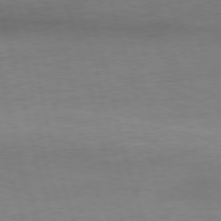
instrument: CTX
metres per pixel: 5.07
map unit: Ap
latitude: -76.7652
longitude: -73.1215
